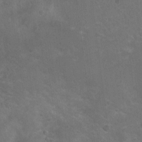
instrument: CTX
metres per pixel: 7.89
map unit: Nhu
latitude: 9.1025
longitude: -22.2900
